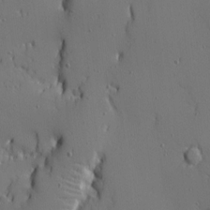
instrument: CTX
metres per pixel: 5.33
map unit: Ave
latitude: 11.9528
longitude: -101.3104
